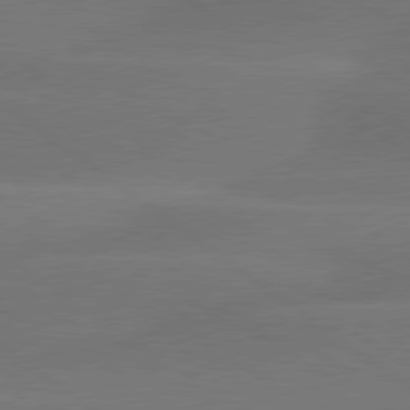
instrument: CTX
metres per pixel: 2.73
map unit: lApd
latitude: 79.7261
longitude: -89.4616
